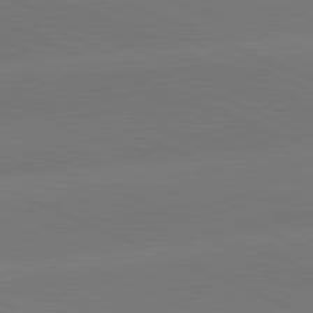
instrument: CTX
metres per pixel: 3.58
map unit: lApd
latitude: 81.9150
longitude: -155.2159
